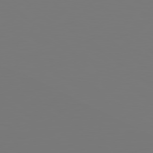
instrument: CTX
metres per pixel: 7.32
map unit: lApd
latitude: 79.1781
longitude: -175.7261
